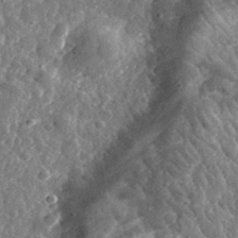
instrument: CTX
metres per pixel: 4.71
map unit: eHh
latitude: 33.5560
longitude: -78.9514
